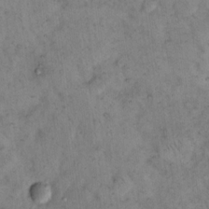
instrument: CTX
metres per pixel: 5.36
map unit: eHh
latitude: 15.4616
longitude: -64.4790
